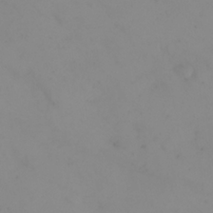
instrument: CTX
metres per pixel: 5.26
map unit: eHh
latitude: 24.2711
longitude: -64.3467
